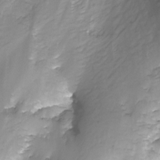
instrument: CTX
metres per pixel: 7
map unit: Nhu
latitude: -12.8408
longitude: -51.1970
